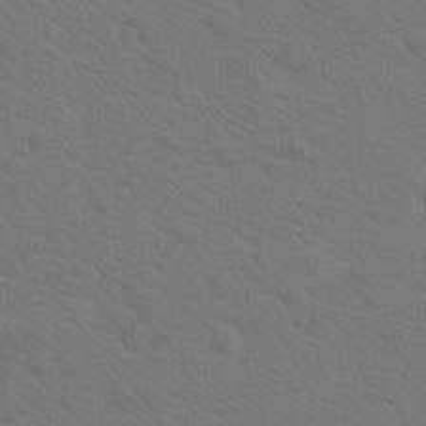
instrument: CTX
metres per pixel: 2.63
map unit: Nhu
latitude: 18.5734
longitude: -33.7261
